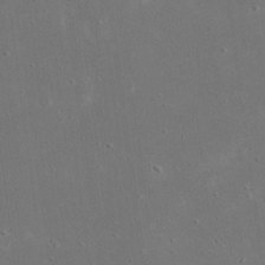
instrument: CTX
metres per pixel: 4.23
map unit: eHh
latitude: 17.6316
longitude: -72.1200
